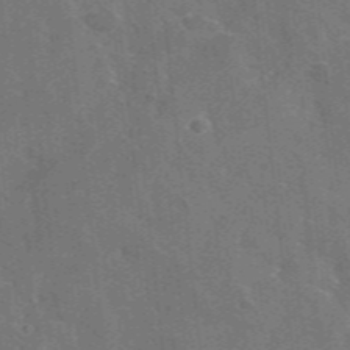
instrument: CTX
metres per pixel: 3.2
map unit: lHvf
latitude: 35.7827
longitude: -90.7624
